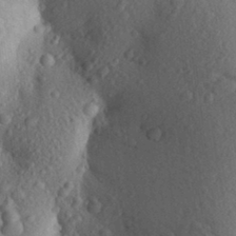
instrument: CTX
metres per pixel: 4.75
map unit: Aa
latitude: 28.7246
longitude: -148.0633
